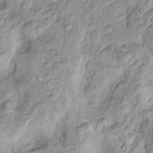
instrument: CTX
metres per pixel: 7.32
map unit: Htu
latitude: -4.8408
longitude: 158.7274
